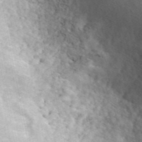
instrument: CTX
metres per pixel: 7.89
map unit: ANa
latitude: 46.0255
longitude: 22.9542
